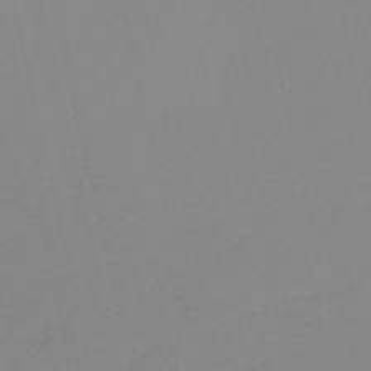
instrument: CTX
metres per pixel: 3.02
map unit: HNb
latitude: -54.1795
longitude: -39.0080
